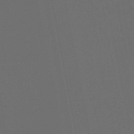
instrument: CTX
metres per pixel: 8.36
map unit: HNb
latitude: -47.0864
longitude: 56.8975
